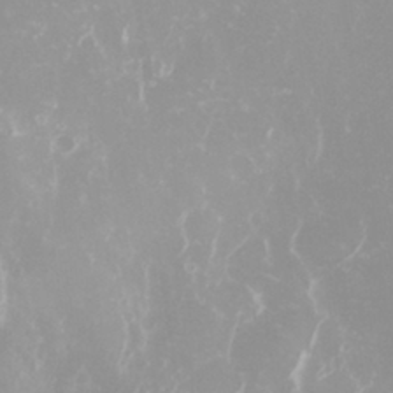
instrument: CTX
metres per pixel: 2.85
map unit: eHh
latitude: 31.3671
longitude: -62.7624
